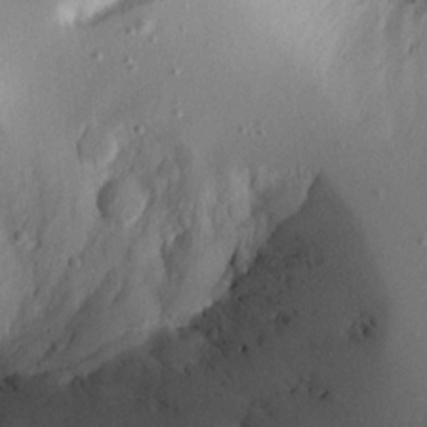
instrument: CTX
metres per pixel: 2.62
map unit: Aa
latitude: 14.7058
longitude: -141.0458
